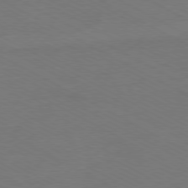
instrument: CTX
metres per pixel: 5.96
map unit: Ap
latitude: -79.8044
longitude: -82.4412
